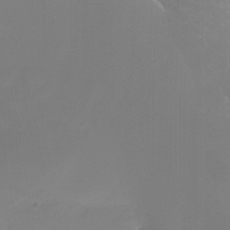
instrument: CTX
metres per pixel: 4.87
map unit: Htu
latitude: -6.7085
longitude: -72.9514
